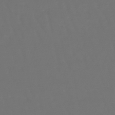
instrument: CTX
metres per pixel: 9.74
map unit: lHb
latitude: -46.1983
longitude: 76.3684
